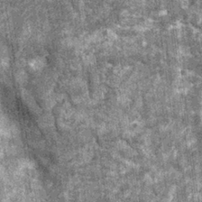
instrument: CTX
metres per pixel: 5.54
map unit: Nhu
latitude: -13.2565
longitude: -22.3278
